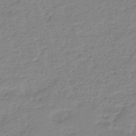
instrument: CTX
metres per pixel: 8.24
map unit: eHh
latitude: -45.4454
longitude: -29.4237
